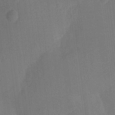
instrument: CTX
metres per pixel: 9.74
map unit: Nhu
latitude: -13.5021
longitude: -24.0255
